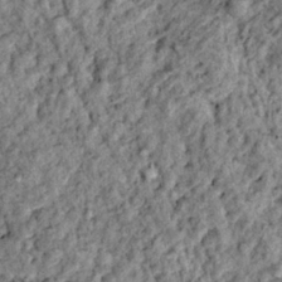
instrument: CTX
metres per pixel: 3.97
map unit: Hto
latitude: 14.5357
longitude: -35.4237
